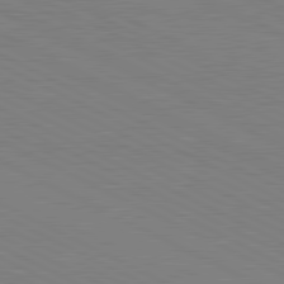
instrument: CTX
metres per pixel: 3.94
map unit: lApd
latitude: 81.1781
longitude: 150.4629
